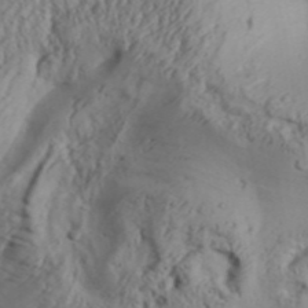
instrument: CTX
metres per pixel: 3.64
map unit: Aa
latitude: 31.2726
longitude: -136.1767
